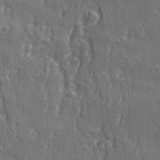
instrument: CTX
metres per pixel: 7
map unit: Ave
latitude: 22.1578
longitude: -134.5545
